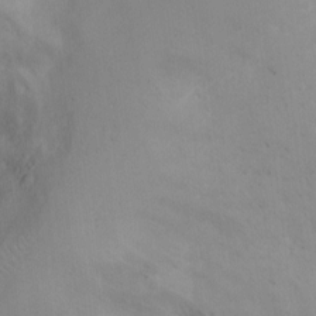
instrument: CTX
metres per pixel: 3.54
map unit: Ht
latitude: -7.0486
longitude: -26.6680
